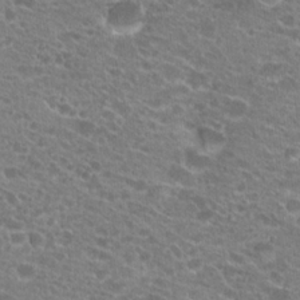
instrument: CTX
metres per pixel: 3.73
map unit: Hto
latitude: 21.5371
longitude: -41.2159
